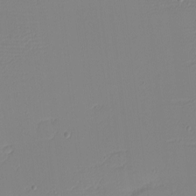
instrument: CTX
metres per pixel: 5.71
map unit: eHh
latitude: -4.2550
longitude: -81.3293
